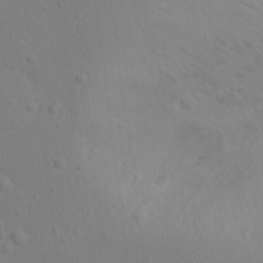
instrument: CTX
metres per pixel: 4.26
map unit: Ht
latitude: -10.7274
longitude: -33.9528
